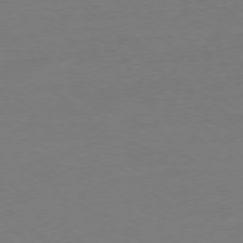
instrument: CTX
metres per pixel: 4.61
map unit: Ap
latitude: -77.8800
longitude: -69.8772
